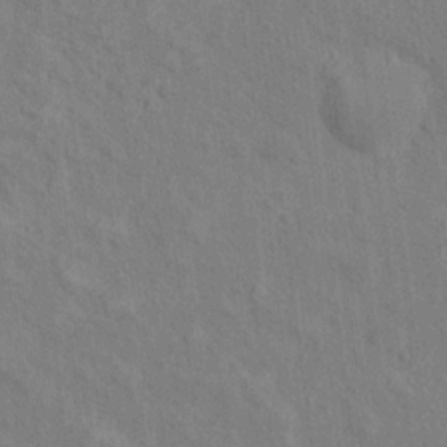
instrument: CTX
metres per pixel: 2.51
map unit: Hto
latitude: 14.4601
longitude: -38.0822
